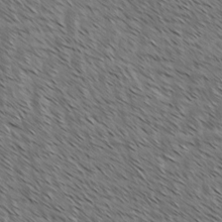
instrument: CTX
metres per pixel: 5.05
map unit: lAvf
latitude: -1.7856
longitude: -113.5182
